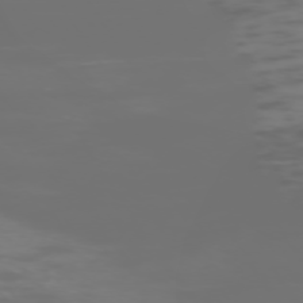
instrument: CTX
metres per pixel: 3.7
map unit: Hpe
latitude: -73.8989
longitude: 6.5384
